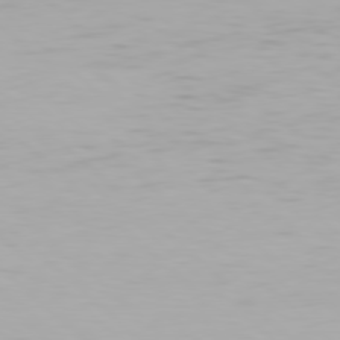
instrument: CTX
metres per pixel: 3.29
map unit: Hpe
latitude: 77.9150
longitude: -132.6679
